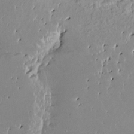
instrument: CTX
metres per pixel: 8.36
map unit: HNhu
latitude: 3.7638
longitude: 6.2928
